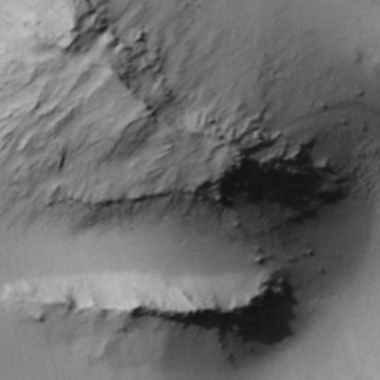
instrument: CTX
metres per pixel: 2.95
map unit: Htu
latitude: -1.2943
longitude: 173.5399
